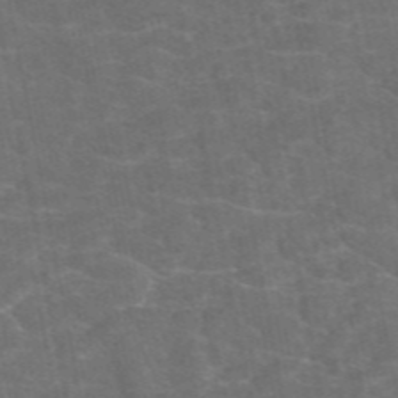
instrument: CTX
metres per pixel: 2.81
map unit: eAb
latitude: 47.7072
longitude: 105.3887
